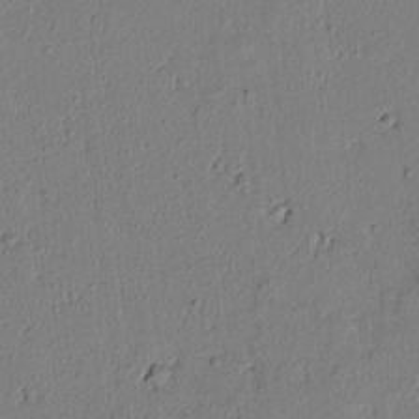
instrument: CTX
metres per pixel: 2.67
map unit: lAvf
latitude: 6.1956
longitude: 168.3684
